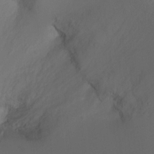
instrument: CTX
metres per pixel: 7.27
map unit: Ht
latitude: -10.9164
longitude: -35.2914
